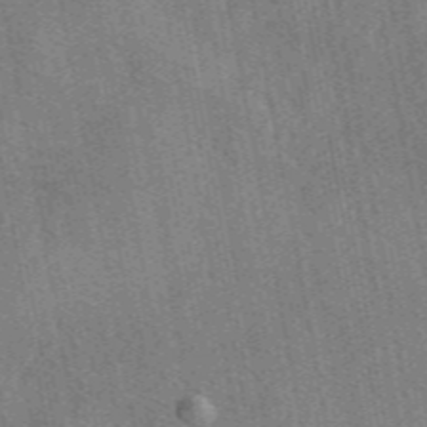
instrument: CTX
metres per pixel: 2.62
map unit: eAb
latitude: 48.7057
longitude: 104.1417
